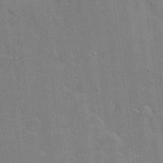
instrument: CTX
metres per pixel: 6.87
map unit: Hve
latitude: 17.8583
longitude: 151.4643
